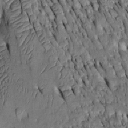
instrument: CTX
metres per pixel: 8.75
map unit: Htu
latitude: -2.8408
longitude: 150.7841
